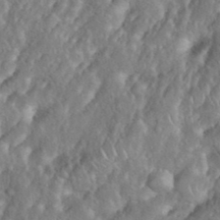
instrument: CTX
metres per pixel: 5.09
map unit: eHh
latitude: 38.2900
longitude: -58.1011
